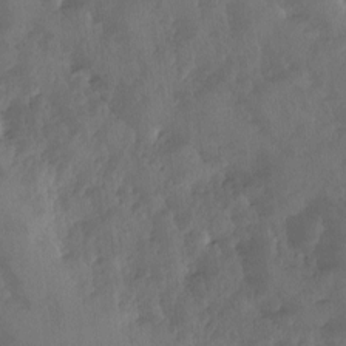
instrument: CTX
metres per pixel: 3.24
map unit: Ave
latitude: -10.3117
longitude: -118.2900
